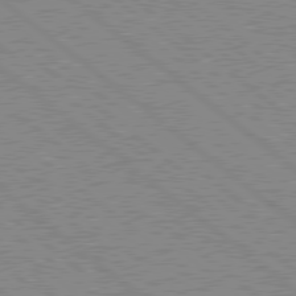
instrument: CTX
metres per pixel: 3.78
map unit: Hpe
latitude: 78.7435
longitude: -168.2523
